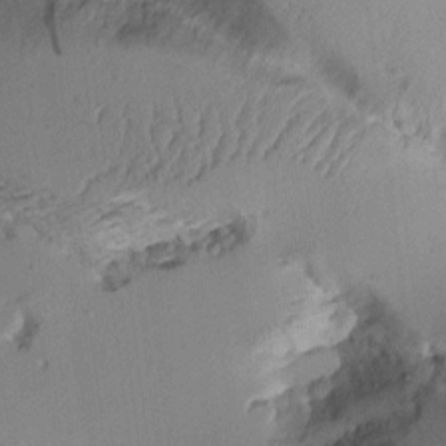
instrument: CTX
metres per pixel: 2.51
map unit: Aa
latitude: 11.0648
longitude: -126.8758
